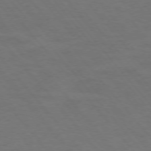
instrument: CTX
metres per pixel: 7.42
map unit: Ap
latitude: -76.3117
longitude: -62.1200
